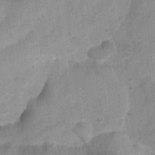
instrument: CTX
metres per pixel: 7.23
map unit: Ht
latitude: 3.3859
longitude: -27.1214
